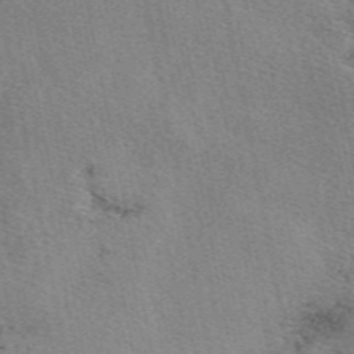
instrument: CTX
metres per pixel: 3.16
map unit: eAb
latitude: 50.4979
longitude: 108.4629
